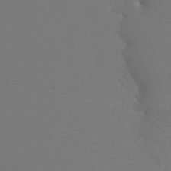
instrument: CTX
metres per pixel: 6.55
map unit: Htu
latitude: -13.2187
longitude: -48.1767
